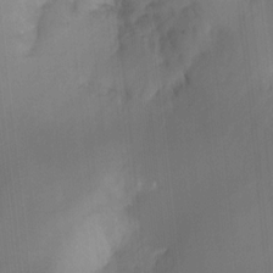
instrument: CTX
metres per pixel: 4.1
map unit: Ht
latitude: -11.8422
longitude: -46.6491
